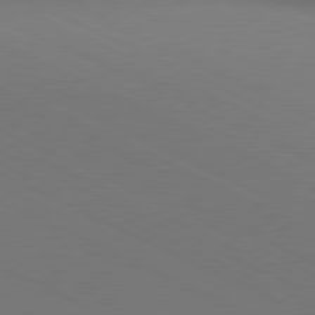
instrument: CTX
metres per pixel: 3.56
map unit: lApd
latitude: 81.0458
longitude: 144.4629
